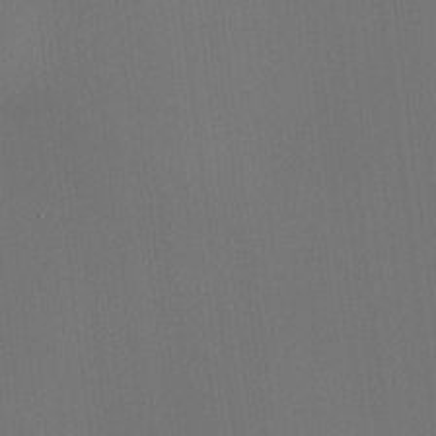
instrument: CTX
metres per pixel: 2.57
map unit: HNhu
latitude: 10.3467
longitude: 22.8975
